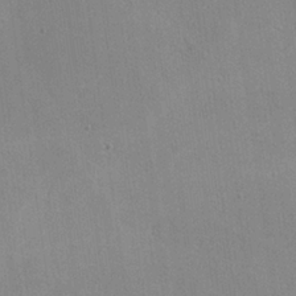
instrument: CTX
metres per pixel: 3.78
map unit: lHvf
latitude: -11.1998
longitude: -101.9717
